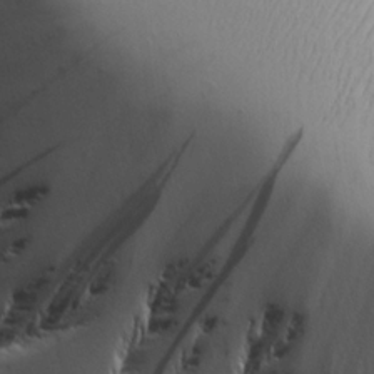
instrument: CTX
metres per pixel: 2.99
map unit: lAvf
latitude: 16.5168
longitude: -125.7260
